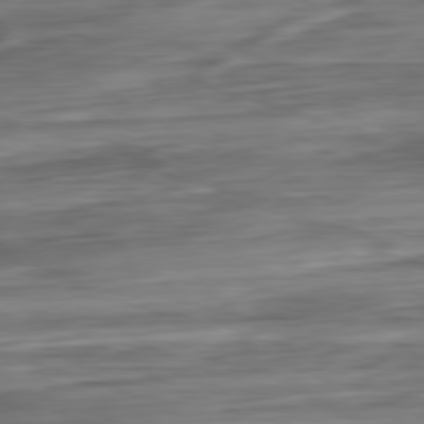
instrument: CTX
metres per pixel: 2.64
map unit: Ap
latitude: -80.9731
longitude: -68.1767
